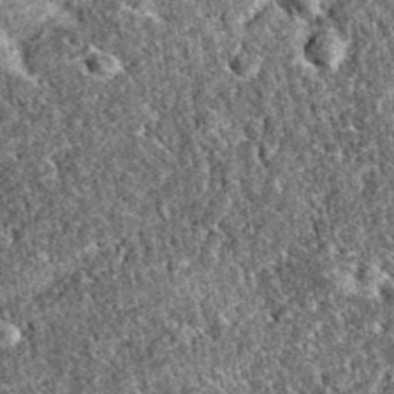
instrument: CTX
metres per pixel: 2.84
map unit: eAb
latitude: 38.0255
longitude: 111.9178
